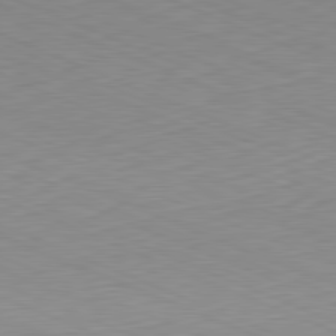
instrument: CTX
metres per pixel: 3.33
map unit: Hpe
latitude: -81.8045
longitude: 14.5007
